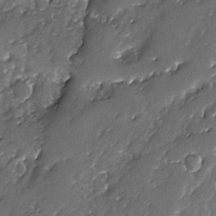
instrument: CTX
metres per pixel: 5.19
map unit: Ave
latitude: -7.8800
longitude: -117.5938
